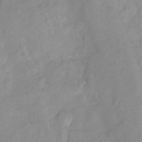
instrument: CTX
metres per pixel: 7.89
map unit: Hto
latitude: 7.1781
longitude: -36.3656
